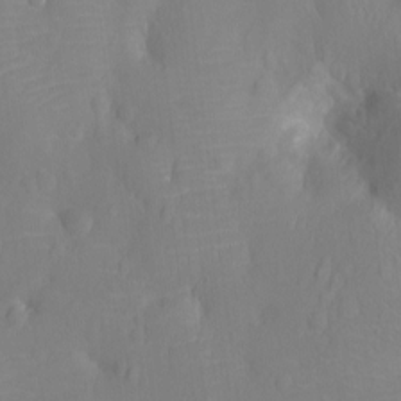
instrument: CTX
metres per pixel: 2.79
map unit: Nhu
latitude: -12.9731
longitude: -24.5545
